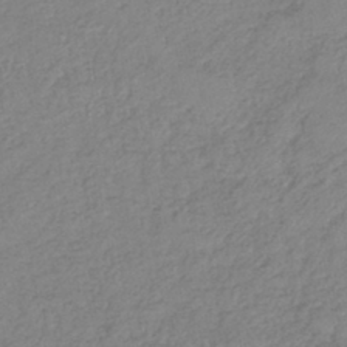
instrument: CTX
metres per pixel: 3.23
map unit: lHb
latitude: -41.0486
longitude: 61.8989
